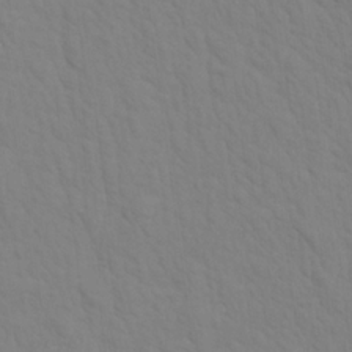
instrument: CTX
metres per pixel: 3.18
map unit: Aa
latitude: 20.4601
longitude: -143.0270
